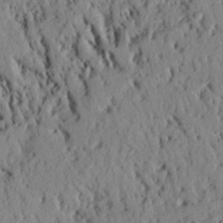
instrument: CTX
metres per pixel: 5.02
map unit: eHh
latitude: 24.4034
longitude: -79.9528
